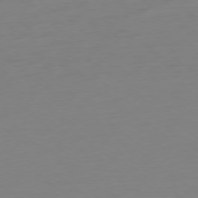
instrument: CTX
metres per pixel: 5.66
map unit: Ap
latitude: -78.8219
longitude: -66.6301
